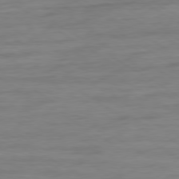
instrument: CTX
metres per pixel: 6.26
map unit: Ap
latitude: -80.0850
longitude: -103.6694
